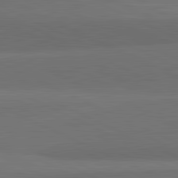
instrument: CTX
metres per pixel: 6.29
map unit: lApd
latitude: 82.3278
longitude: 158.5951
